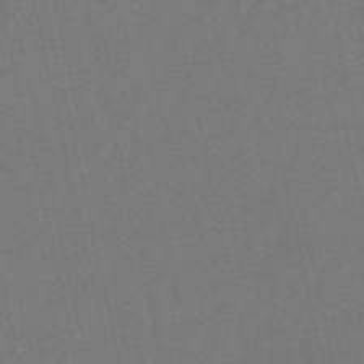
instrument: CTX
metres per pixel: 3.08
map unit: HNb
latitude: -53.3509
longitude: -48.6302
